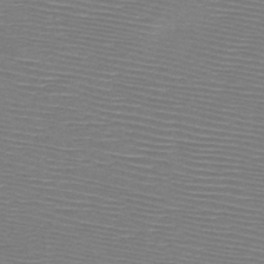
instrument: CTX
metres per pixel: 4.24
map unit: HNb
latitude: -48.2173
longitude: -41.9528
